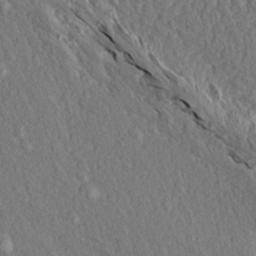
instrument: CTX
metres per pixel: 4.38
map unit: Aa
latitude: 14.0255
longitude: -142.0444
